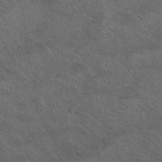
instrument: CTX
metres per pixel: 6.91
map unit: Nhu
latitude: 30.0822
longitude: -51.5560
